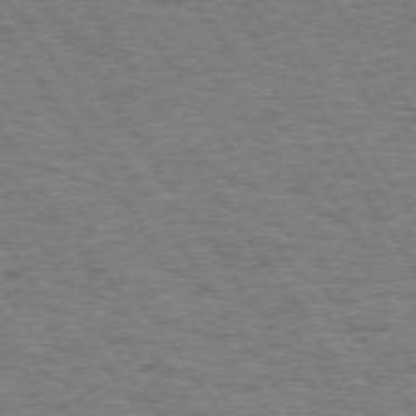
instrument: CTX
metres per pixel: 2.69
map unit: Hpe
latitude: 74.1011
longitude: -138.6868
